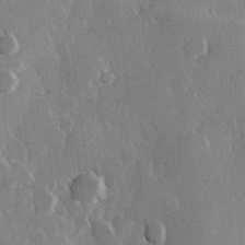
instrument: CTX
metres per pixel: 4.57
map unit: Hve
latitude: 23.2537
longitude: 147.3887
